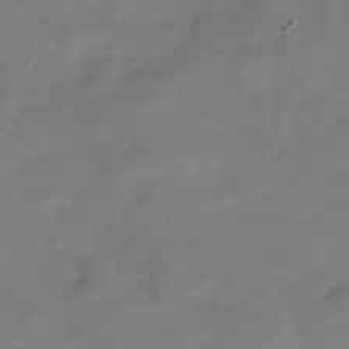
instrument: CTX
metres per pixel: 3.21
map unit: Hve
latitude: -31.2943
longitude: 95.0297
